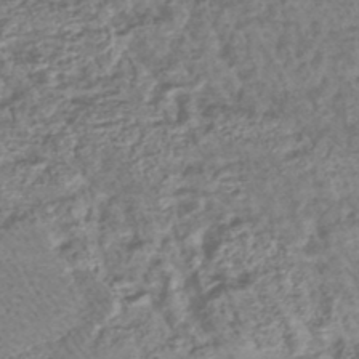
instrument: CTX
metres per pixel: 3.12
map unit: lHb
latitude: -43.7666
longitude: 76.2550
